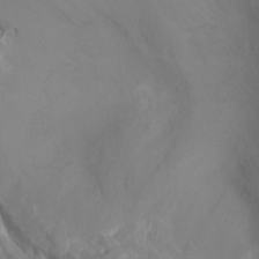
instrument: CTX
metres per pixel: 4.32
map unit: Ht
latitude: -7.0297
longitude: -27.6316
